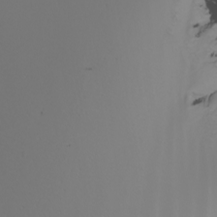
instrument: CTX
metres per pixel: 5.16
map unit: Nhu
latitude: -7.0297
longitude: -95.8395
